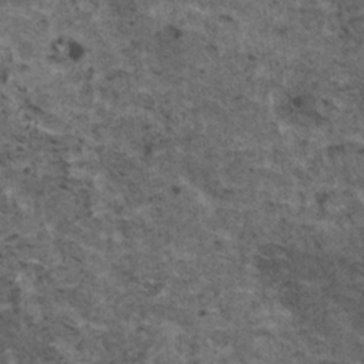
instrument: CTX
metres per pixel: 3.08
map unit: HNhu
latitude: 2.8569
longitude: 4.2172
